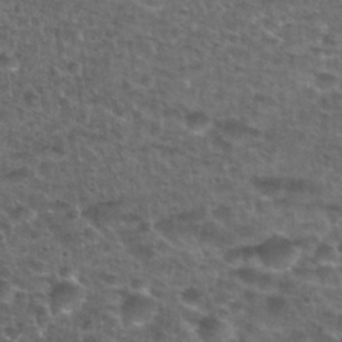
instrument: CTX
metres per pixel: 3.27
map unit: Nhu
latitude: 28.5546
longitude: -49.2537
